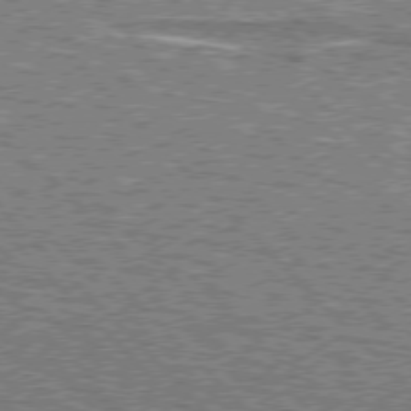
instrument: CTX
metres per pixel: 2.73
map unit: lApd
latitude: 76.5545
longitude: -81.9339
